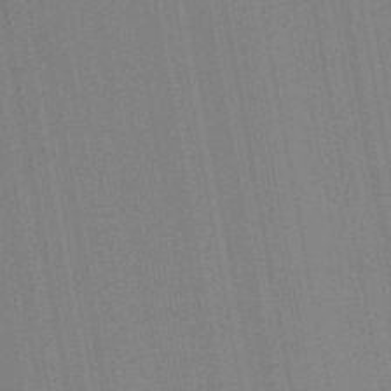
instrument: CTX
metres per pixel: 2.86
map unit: HNb
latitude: -52.1605
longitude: -45.4237
